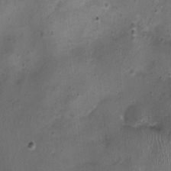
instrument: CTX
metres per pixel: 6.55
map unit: Nhu
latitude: 0.8947
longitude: -15.6127
